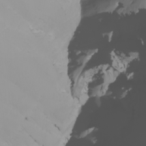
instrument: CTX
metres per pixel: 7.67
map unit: Nhu
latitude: -6.3873
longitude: -93.9150
